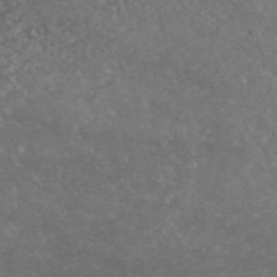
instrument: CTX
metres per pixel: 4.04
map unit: eAb
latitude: 46.1011
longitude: 117.5588
